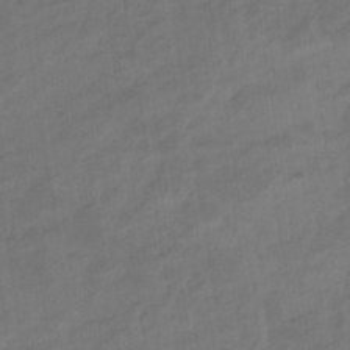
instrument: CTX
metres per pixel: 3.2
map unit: eHb
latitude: -36.2361
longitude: 79.3509
